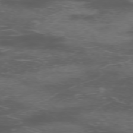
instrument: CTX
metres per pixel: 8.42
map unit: Hpe
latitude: -75.5588
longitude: -19.5371
